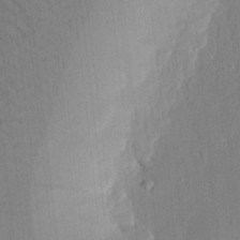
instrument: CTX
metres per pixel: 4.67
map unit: eHh
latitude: 24.9891
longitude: -80.1956
